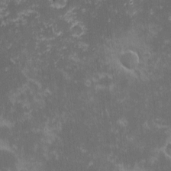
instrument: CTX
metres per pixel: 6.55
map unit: eHh
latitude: -1.7100
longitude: -86.3656
